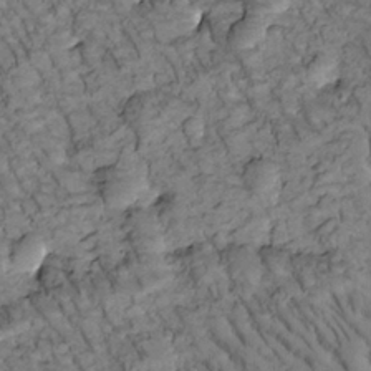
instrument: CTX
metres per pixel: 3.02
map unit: Htu
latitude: -1.8234
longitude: 173.7666
